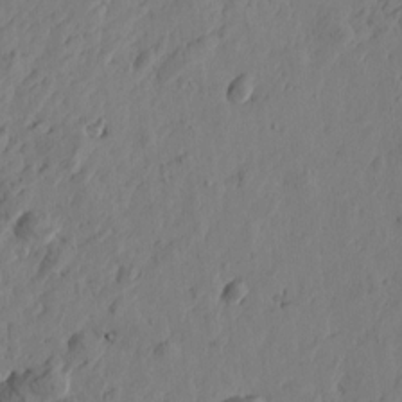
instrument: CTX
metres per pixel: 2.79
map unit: Htu
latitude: -3.4076
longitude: -178.4412
